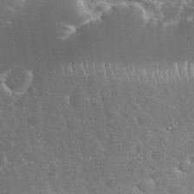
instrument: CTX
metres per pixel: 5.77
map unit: eHh
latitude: 36.2712
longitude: -61.6694
